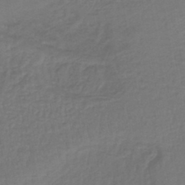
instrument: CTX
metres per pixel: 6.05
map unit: lHb
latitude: -42.8030
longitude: 64.4629
